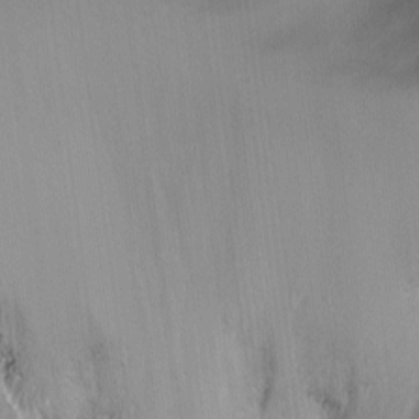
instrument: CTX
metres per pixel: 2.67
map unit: Ht
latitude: -5.8800
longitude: -36.2523
